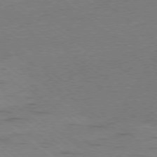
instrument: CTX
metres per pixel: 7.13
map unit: Ap
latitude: -78.9541
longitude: -100.5168
